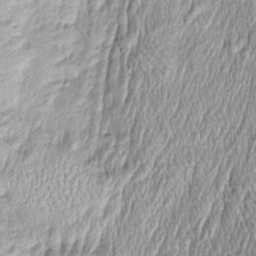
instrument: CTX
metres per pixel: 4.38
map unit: Htu
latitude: -4.6518
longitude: 159.4265
